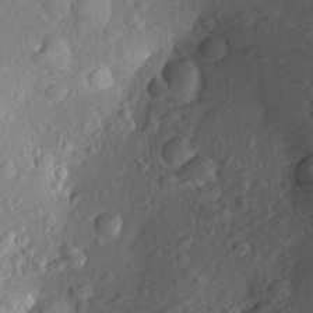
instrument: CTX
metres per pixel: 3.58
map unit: Aa
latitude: 22.9136
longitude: -147.1592
